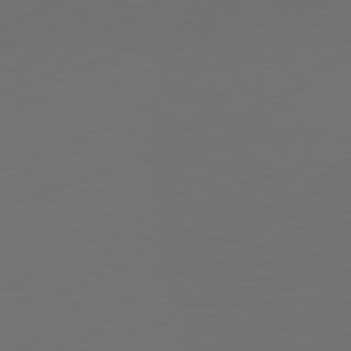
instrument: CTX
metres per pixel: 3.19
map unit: Ap
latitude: -81.7478
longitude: -85.1214
